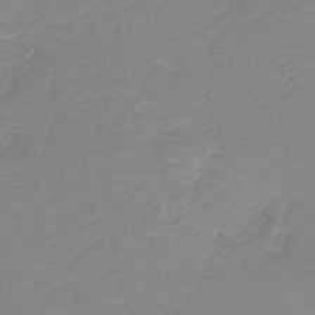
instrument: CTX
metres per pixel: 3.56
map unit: HNb
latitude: -40.5196
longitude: 50.3495
